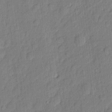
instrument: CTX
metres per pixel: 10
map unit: eHh
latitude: 6.7057
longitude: -75.5371
